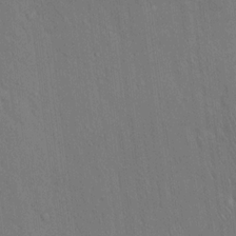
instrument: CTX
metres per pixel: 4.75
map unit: Hto
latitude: 16.2334
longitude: -57.9528
